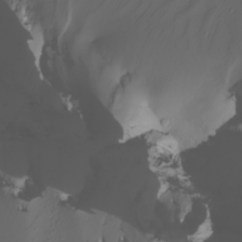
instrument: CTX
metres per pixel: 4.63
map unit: Nhu
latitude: -6.6329
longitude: -94.3279
